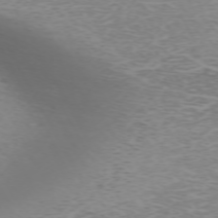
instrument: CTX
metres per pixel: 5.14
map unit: Hpe
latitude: -71.8045
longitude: 12.4251
